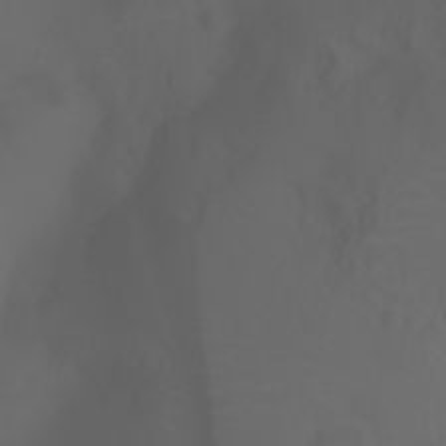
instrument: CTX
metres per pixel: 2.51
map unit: Ht
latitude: -3.5399
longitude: -61.1781
